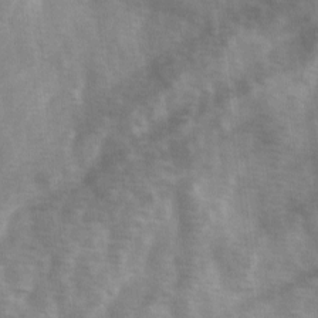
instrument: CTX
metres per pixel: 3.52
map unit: Ave
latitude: 1.8016
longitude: -112.2144
